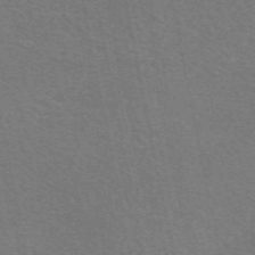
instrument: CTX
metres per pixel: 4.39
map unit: eAb
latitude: 51.3103
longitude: 111.7477
